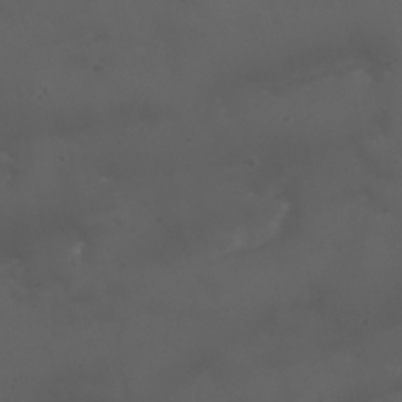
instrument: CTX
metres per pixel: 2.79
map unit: Nhu
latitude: 22.5924
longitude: -64.8191
